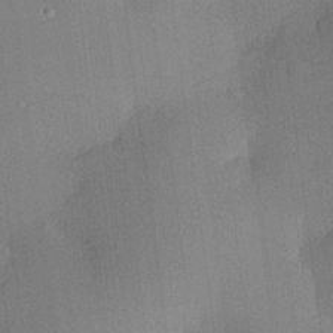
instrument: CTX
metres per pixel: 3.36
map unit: lHvf
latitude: 20.9514
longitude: 144.5763
